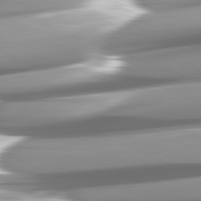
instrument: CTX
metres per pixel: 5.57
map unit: lApd
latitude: 82.3656
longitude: -147.6694
